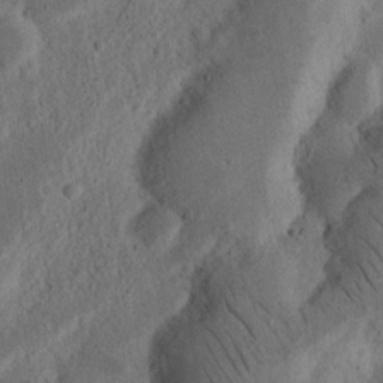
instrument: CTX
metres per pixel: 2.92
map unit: Nhu
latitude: 16.4034
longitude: -74.7435
